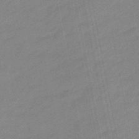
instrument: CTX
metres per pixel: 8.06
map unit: eHb
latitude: -48.0472
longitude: 86.1228
